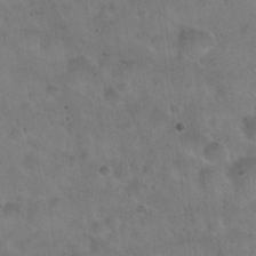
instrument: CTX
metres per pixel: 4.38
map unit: Hto
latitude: 22.5168
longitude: -54.1200
